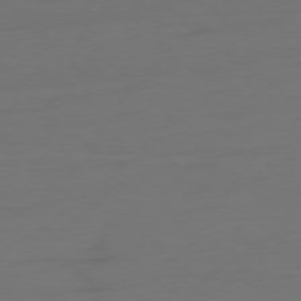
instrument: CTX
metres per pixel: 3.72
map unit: Ap
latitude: -78.9163
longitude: -76.1200
